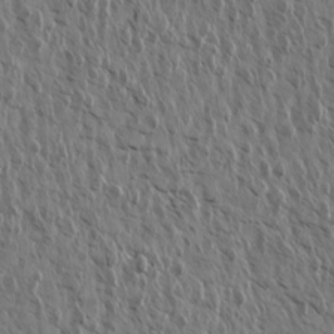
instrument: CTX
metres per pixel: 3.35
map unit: Aa
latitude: 13.8772
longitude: -143.1025
